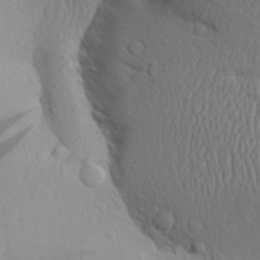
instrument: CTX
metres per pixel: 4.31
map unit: Aa
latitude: 27.8206
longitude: -133.1403
